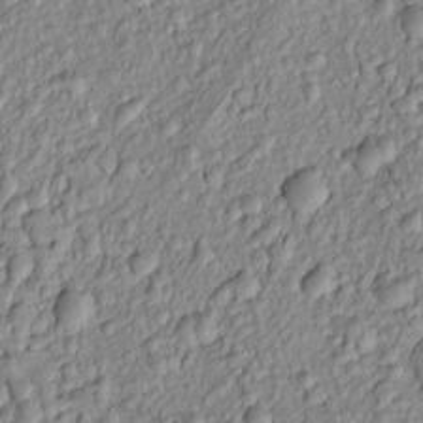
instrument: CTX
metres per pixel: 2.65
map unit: Htu
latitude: -6.2361
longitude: 155.8800
